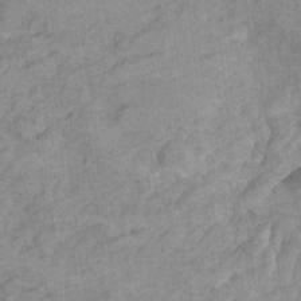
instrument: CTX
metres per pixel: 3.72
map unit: Hto
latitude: 6.9703
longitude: -36.7058
